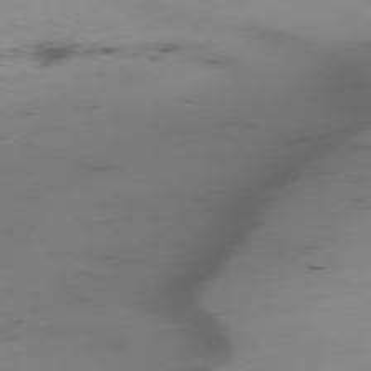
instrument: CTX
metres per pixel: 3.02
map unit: Ap
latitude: -74.9731
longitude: -79.1026
